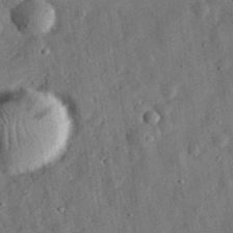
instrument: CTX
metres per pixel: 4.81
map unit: eHh
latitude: 32.5357
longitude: -76.8758
